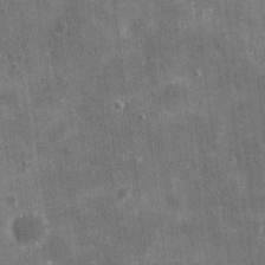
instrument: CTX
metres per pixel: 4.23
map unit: eHh
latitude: 20.0444
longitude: -65.8016
